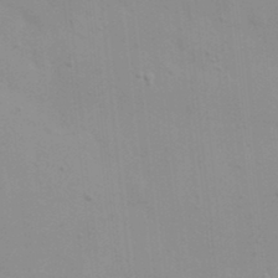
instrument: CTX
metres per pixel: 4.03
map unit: eHh
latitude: 20.4412
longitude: -64.4412
